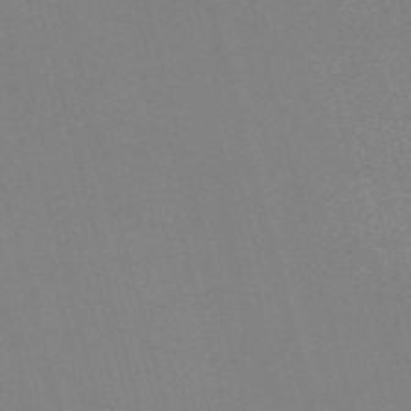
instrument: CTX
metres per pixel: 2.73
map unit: Nve
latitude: -57.8800
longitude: 62.1039
